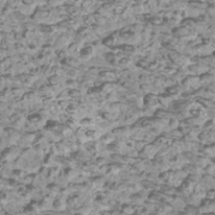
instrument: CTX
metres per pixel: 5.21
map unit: Htu
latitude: 3.3292
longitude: -20.8947
